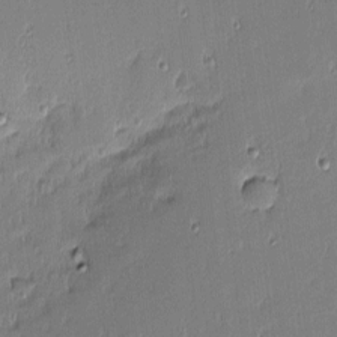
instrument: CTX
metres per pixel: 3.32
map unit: eHh
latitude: -3.2375
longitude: -83.1214
